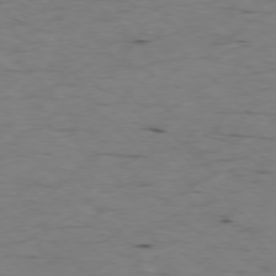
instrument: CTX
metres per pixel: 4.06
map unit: Ap
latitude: -77.1809
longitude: -89.8017
